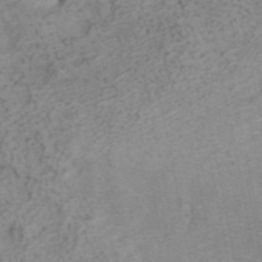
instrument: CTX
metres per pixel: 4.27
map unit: ANa
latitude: 41.4615
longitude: 15.1998
